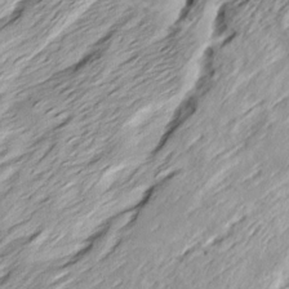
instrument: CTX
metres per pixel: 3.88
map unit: Ave
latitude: 15.5183
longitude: -136.8758
